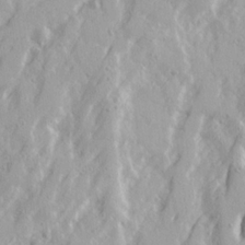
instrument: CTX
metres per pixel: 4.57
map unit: Ave
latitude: 21.4994
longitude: -130.8569
